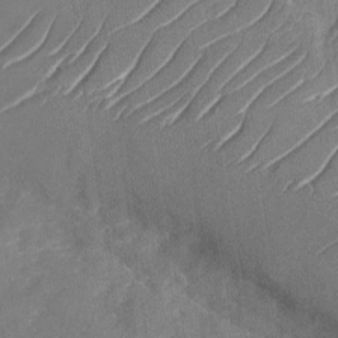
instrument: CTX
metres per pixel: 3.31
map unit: Nhu
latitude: -29.5588
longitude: -72.7813
